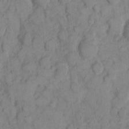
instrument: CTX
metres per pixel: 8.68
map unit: eHh
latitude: 7.8772
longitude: -63.5182
